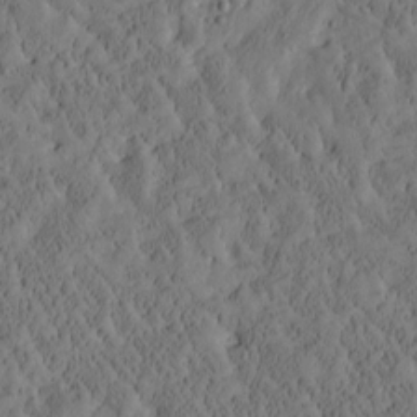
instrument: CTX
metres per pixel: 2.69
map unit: Htu
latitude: -3.5210
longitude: 174.6896
